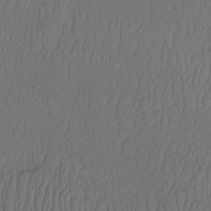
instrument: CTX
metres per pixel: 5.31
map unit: Htu
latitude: -12.6330
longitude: -46.8191
